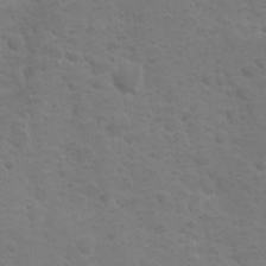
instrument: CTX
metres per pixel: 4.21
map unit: Ave
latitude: 10.2712
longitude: -104.0822
